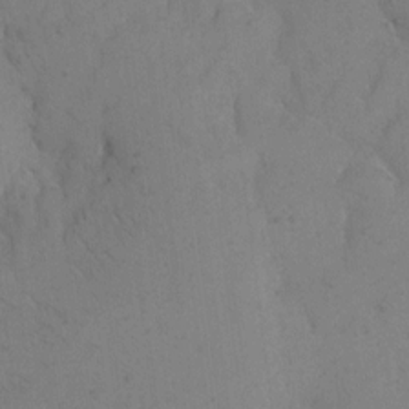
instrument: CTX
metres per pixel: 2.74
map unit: eHh
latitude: 10.1578
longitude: -63.1403
